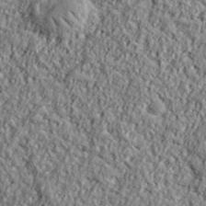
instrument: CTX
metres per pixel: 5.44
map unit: eHh
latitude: 37.7450
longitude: -81.6316
